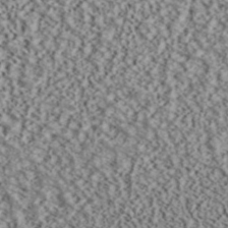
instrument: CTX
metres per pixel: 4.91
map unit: ANa
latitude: 40.3845
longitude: 30.2361
